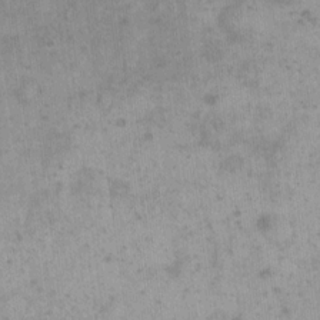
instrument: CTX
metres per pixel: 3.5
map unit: eHh
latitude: 15.4994
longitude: -67.2537
